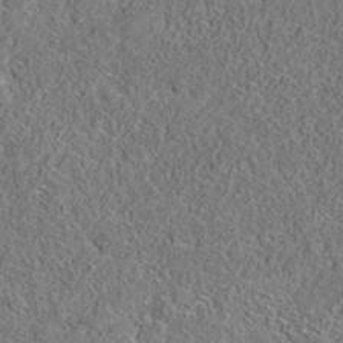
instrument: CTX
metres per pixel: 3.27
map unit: eAb
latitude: 35.7638
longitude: 107.3510
